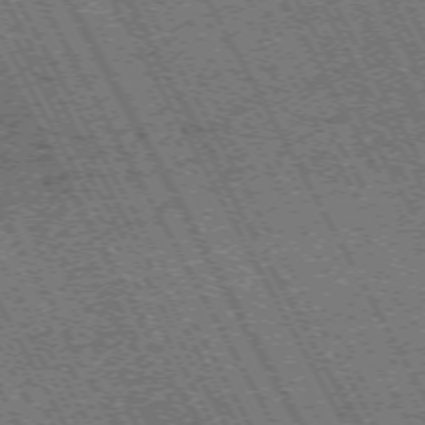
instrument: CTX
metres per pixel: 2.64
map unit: Hpe
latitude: -71.4832
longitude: 11.2376
